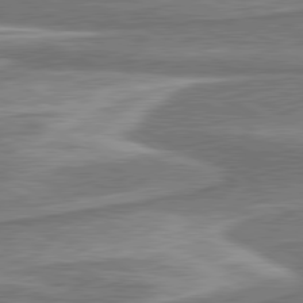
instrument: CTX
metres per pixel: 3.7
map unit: lApd
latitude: 80.4979
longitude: -177.5182
